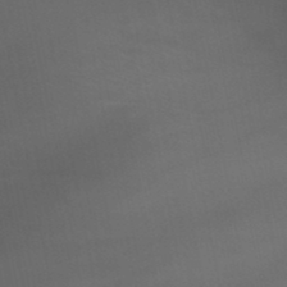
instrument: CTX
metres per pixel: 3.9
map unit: lHb
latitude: -47.8422
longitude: 75.6533
